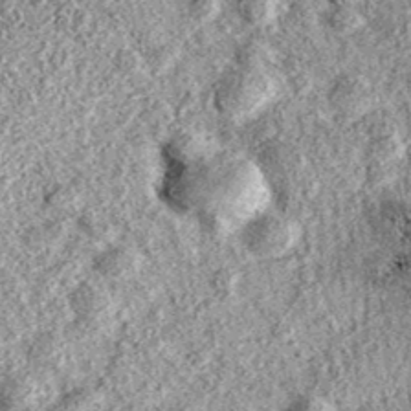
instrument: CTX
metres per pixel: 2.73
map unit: eAb
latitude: 37.1592
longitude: 111.6722
